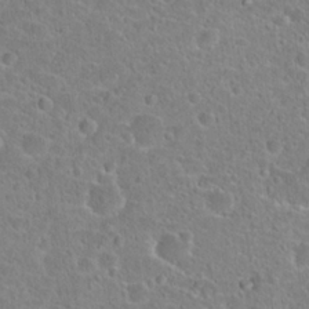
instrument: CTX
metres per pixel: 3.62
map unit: Hto
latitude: 23.1214
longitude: -45.8205
